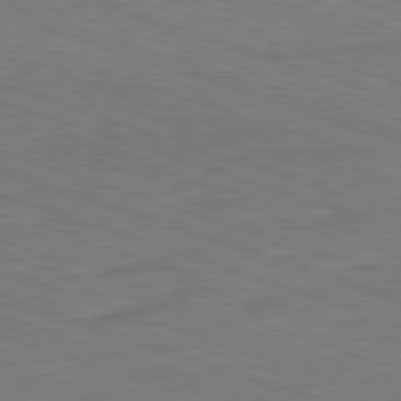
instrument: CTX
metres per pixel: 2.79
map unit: Ap
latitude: -81.5588
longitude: -72.3090
